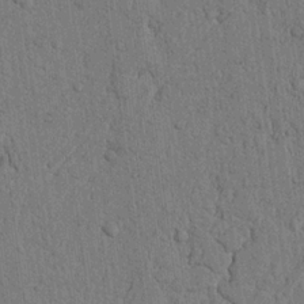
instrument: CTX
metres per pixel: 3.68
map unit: Nhu
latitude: 20.3279
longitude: -76.0633
